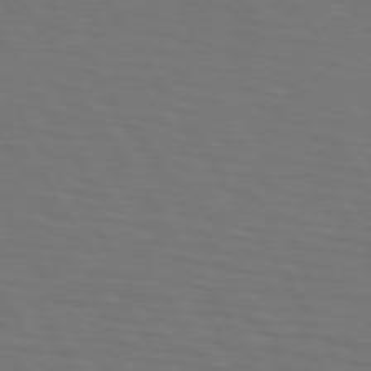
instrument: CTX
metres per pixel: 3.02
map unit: lApd
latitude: 73.1970
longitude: -75.1025
